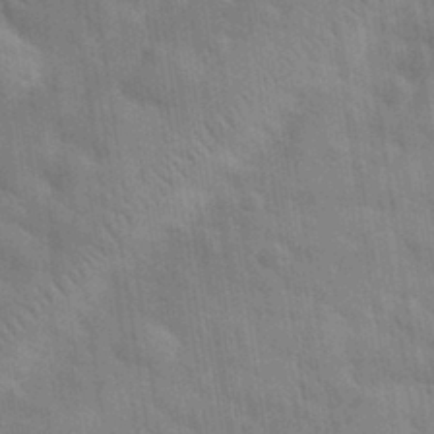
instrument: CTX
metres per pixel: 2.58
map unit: eHh
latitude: 32.2711
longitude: -71.1592
